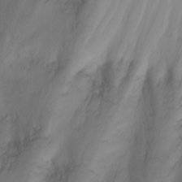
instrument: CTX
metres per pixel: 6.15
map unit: Aa
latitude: -3.3887
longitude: -72.0822
